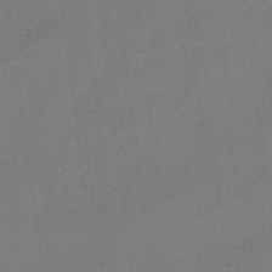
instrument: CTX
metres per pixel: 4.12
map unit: HNhu
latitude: -41.0864
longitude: 103.7667
